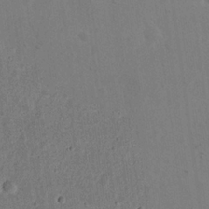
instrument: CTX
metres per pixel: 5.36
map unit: eHh
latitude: 21.9528
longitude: -69.1403
